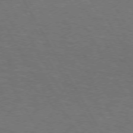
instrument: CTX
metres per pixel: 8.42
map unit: lApd
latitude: 72.8569
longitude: -73.3482
